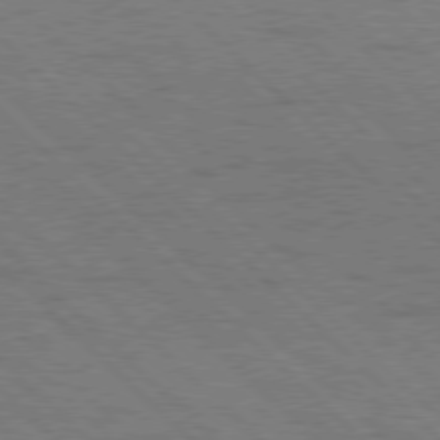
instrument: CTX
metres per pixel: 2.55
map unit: Hpe
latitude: 76.9702
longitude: -127.7828
